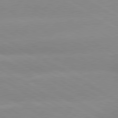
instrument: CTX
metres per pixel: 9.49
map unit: lApd
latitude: 80.1389
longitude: -147.1026
